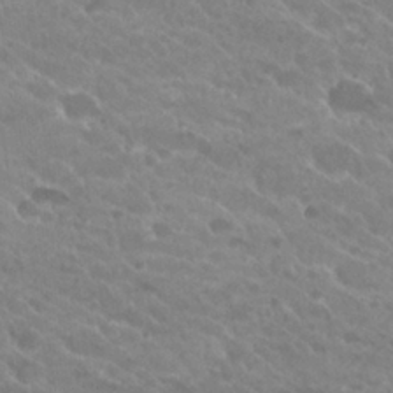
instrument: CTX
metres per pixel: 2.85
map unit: Hto
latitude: 26.6680
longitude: -35.9150
